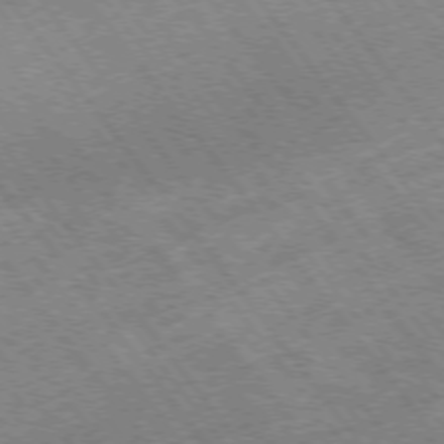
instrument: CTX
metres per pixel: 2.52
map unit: Hpe
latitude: -75.3888
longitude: -18.8569
